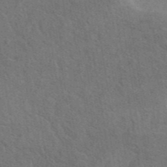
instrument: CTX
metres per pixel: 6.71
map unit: eAb
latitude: 43.1403
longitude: 110.3306
